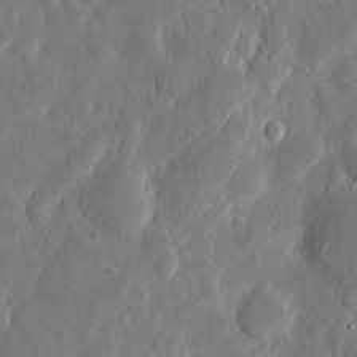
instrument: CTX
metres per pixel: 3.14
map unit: eHh
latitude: 7.0269
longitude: -72.6302
